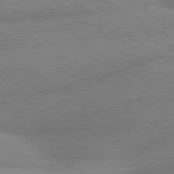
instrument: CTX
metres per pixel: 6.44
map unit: lApd
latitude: 80.4979
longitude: -161.8583
